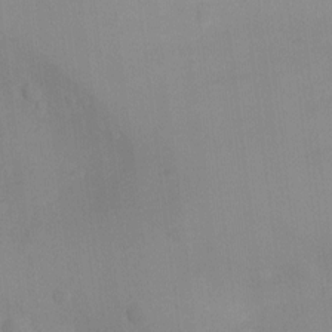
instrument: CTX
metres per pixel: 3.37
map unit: Ht
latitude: -9.6155
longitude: -23.8961
